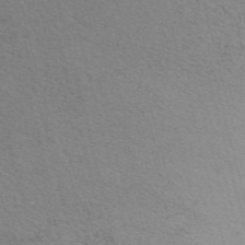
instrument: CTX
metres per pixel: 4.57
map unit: ANa
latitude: 51.8394
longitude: -71.4804
